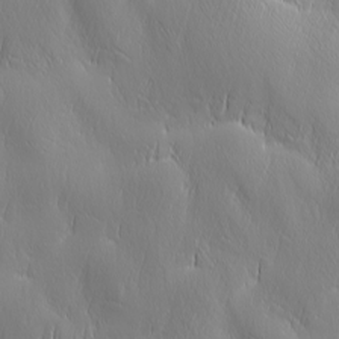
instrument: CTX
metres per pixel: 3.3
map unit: Ave
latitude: 2.4034
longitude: -113.3859
